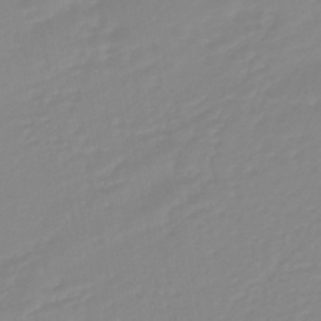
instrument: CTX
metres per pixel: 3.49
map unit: lHb
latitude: -44.0472
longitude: 75.2943
